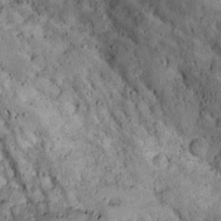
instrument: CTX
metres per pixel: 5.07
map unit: Aa
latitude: 13.6694
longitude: -140.5356
